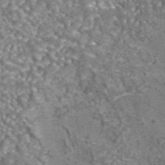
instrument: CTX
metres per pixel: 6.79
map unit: eAb
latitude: 43.3482
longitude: 105.8233
